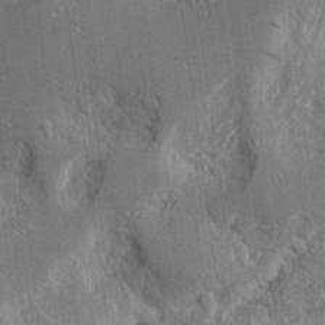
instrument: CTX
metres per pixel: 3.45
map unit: Ave
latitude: 17.8583
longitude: -140.7435
